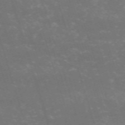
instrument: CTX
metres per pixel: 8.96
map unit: HNb
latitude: -54.3306
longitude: -36.7624
